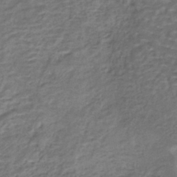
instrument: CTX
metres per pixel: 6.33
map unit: HNhu
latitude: -43.0864
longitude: 103.0675
